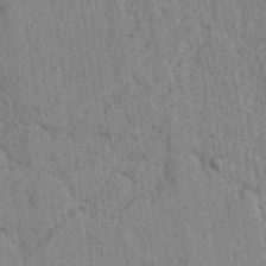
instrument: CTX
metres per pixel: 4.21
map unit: lAvf
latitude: 5.7639
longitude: 164.5007
